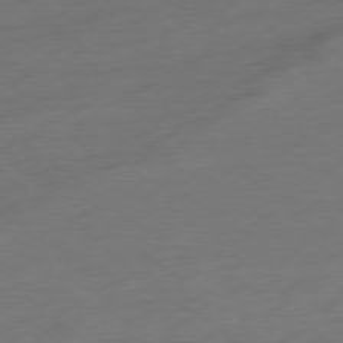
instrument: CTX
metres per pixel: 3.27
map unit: Ap
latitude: -78.6140
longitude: -76.2711
